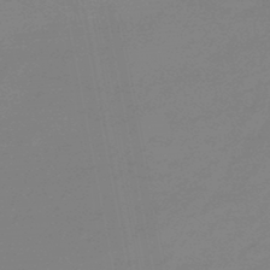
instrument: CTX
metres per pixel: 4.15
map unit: eHb
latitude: -45.8800
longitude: 86.6896
